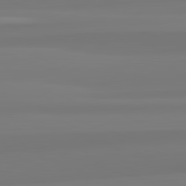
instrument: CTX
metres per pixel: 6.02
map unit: lApd
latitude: 82.6490
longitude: 172.5196
